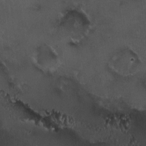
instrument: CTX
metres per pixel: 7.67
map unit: HNhu
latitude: 4.8758
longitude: 7.7477
